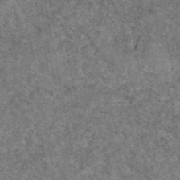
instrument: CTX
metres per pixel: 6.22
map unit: eAb
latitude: 48.4979
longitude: 116.0660
